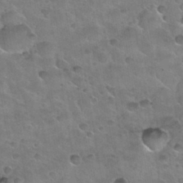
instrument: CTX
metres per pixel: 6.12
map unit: Nhu
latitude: 30.6680
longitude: -53.4805
